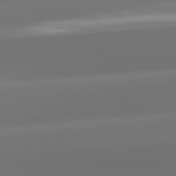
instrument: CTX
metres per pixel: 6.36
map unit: lApd
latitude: 81.9339
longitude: -162.8380
